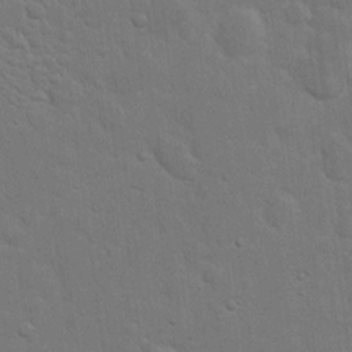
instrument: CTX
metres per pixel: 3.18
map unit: eHh
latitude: 19.8772
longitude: -62.4601
